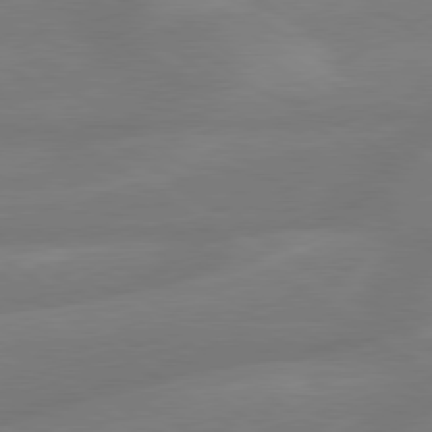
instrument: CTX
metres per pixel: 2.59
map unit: lApd
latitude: 79.2159
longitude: -142.6302
